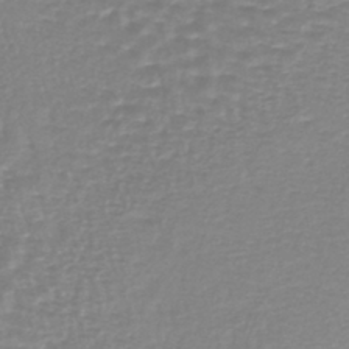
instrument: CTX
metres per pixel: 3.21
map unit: lHb
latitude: -40.6329
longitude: 64.5763
